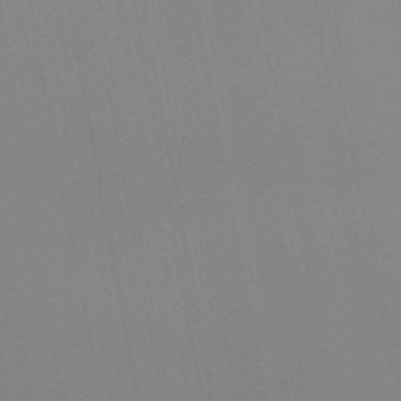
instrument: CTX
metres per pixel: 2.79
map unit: HNb
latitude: -51.0864
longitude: -51.3859
